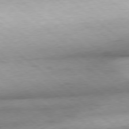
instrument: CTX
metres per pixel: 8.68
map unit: Hpe
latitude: -78.9352
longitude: 10.9731
